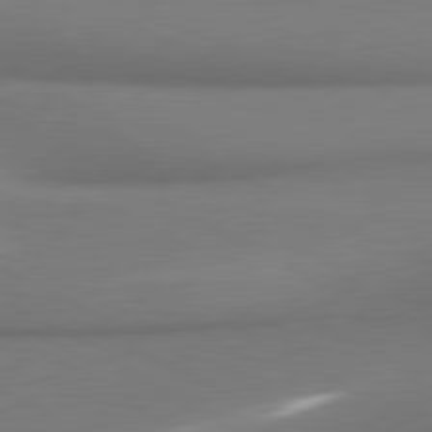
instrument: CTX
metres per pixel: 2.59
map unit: lApd
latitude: 81.1403
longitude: 176.0094
